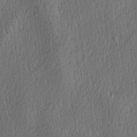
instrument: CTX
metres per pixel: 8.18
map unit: Aa
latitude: 27.6127
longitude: -138.2333
